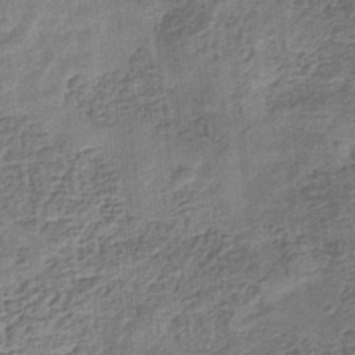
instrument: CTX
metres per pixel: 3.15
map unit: eHb
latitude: -34.7274
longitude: 79.6910
